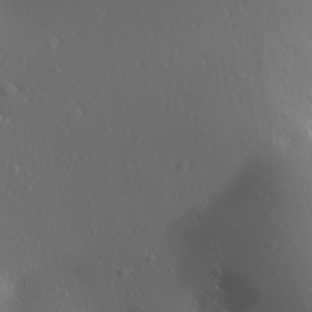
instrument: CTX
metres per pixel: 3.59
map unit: Aa
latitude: 27.6316
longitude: -146.0255
